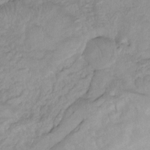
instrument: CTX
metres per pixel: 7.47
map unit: Ht
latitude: -9.4076
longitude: -39.3104
